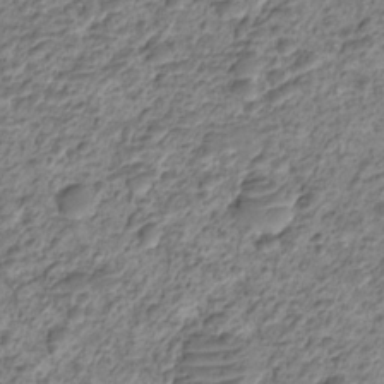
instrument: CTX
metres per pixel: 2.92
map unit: HNhu
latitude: -21.5021
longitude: 84.8219
